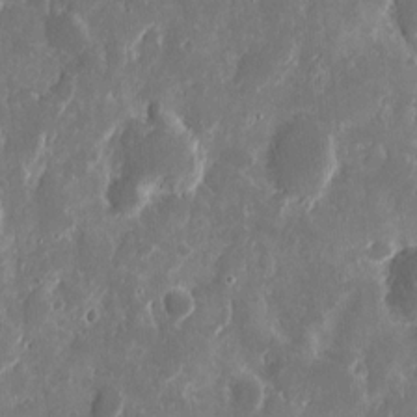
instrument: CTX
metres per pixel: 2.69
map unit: eHh
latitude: 11.3293
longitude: -71.9150
